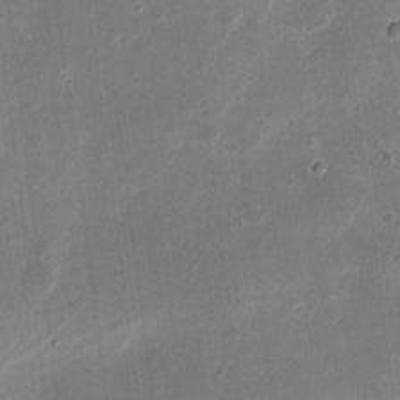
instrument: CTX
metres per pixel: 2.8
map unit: eHh
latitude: 9.7639
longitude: -71.3104
